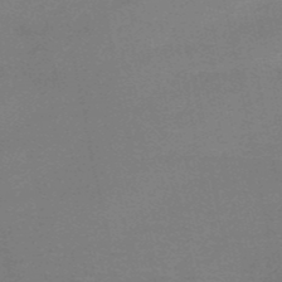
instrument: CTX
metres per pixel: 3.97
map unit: HNb
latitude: -50.5763
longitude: -42.5735
